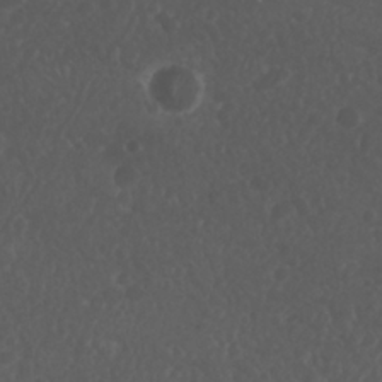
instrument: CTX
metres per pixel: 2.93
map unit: Nhu
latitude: 26.0822
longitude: -62.9136
